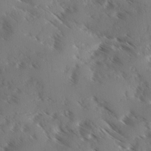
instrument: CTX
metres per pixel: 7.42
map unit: Ave
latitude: 0.4412
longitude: -111.2726
